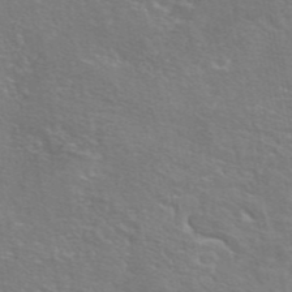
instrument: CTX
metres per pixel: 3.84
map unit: eAb
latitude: 46.1389
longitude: 106.3307
